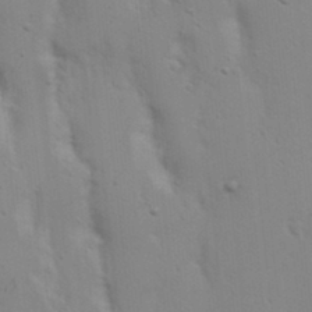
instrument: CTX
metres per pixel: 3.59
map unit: Nhu
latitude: 19.4048
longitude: -73.1215
